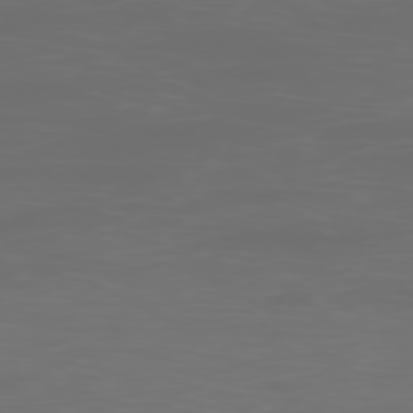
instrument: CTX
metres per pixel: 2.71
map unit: Ap
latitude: -78.7652
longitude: -70.2522
